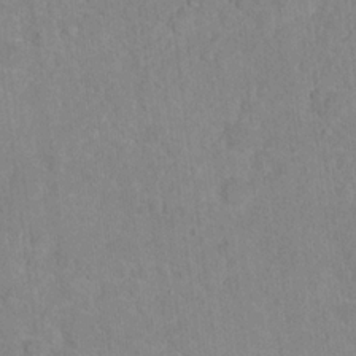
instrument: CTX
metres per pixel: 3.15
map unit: Hto
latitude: 16.5168
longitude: -39.8205
